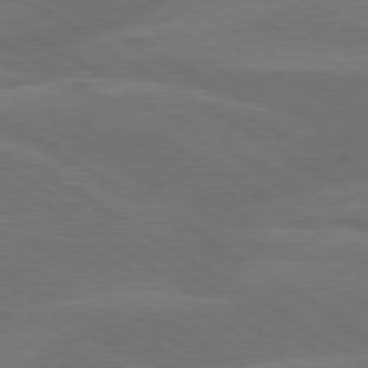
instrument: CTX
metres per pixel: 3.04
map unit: lApd
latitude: 79.9717
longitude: -126.0255
